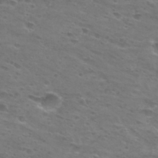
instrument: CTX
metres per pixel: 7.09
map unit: Hto
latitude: 28.0822
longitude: -48.0255
